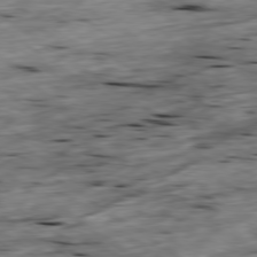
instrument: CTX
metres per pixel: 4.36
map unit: Ap
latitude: -79.5399
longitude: -89.5749
